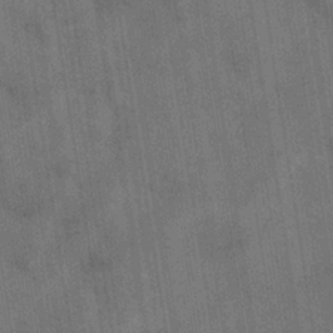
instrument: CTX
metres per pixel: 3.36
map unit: eHb
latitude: -34.4062
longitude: 73.6344
